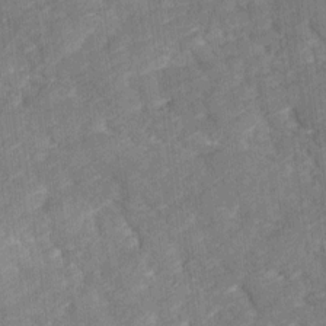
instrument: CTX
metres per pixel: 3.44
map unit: Ave
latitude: 17.3671
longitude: -135.4237
